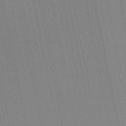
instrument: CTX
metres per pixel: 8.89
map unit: HNb
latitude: -52.1039
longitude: -45.5560
